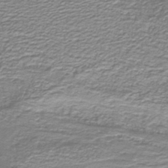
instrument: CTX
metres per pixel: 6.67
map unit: lHb
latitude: -40.4062
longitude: 54.8408
